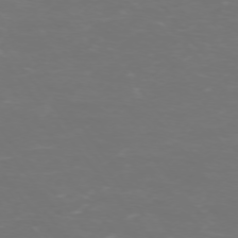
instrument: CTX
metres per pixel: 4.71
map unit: Ap
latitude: -74.7652
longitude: -77.4804
